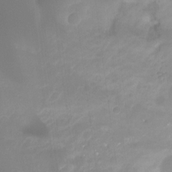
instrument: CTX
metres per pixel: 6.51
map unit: Ht
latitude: -14.6897
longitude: -57.1781
